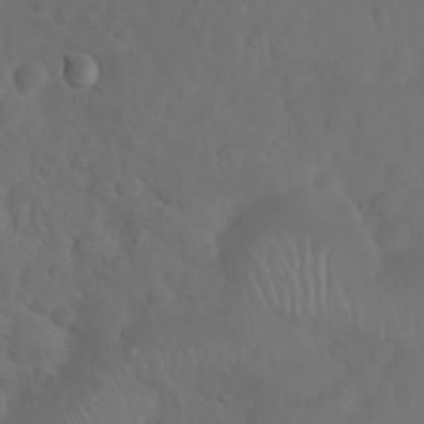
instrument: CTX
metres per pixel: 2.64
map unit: Nhu
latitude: 26.9892
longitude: -64.9703
